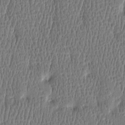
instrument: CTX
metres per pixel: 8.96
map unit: Htu
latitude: -4.6707
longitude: 176.0850
